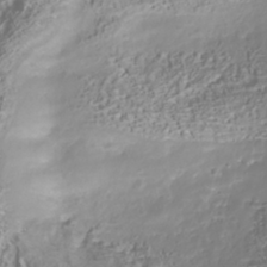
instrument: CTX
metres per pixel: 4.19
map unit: Nhu
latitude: -40.7841
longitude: -86.3467
